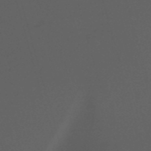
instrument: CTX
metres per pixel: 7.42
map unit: HNb
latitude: -52.2928
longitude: -41.5182
